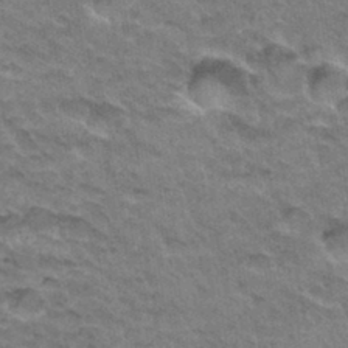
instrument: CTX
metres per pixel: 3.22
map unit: Hto
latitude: 33.5182
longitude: -47.2726
